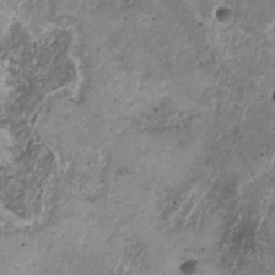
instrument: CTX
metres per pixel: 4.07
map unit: HNhu
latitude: 0.0822
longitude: 3.3320
